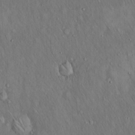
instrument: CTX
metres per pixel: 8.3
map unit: Hto
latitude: 15.2726
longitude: -59.4804
